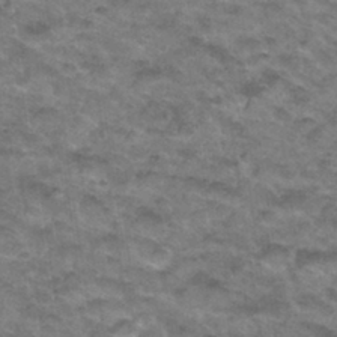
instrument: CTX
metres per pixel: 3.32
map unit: Hto
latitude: 33.8583
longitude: -48.5168
